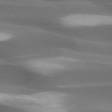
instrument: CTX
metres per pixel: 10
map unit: lApd
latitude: 73.6505
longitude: -52.4223
